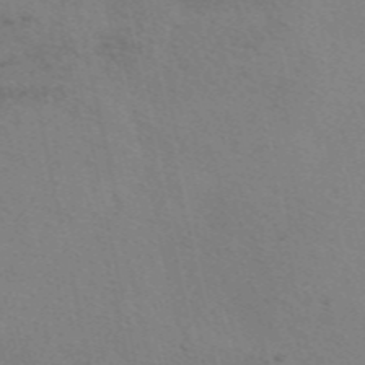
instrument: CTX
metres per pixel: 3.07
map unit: eAb
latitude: 50.2522
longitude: 106.2929
